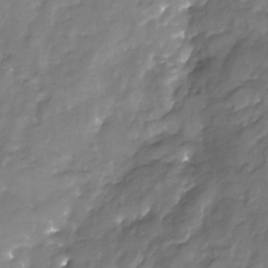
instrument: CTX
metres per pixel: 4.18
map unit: Nhu
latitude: -22.9731
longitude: -56.9702
